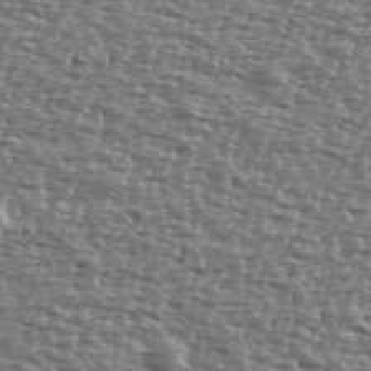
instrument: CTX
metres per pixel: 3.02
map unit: Ave
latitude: 39.7827
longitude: -112.2711
